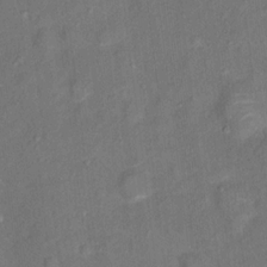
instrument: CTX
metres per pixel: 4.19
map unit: Ht
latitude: 14.0822
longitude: -40.0822
